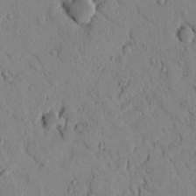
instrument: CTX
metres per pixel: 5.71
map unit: lAvf
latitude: 6.7813
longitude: 169.2376
